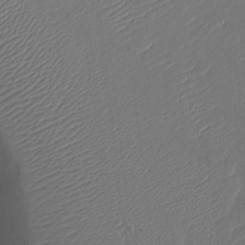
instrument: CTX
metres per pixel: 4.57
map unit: Nve
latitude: -9.4076
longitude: 172.9164
